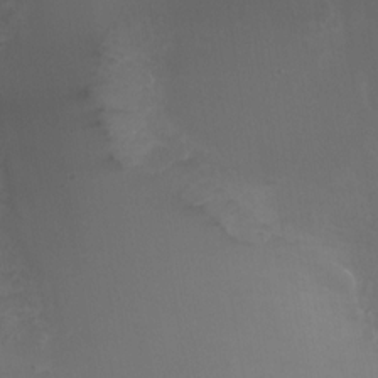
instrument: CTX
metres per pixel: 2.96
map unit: eHh
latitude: -5.5588
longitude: -87.6316
